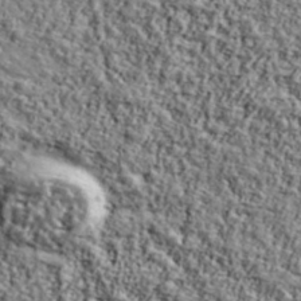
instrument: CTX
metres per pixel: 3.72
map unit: Ave
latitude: 42.7057
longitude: -111.3482
